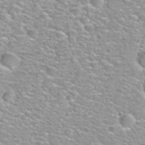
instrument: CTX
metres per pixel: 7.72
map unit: Hto
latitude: 30.2901
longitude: -49.2348
